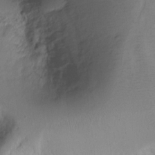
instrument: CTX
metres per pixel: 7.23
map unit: Ht
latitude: -6.5384
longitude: -32.1767
